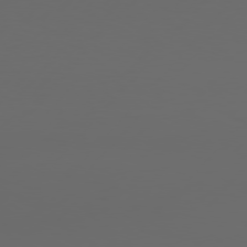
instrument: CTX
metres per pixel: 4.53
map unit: Hpe
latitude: 76.6679
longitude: -139.5182
